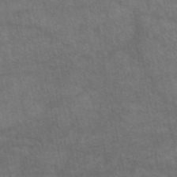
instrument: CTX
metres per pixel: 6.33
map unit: eAb
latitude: 44.4979
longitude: 108.0661
